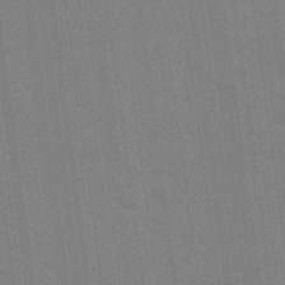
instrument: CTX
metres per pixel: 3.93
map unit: eHh
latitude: 18.7624
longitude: -68.1011
